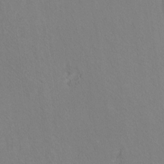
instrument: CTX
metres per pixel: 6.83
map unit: Ht
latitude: 9.4049
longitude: -33.1781
